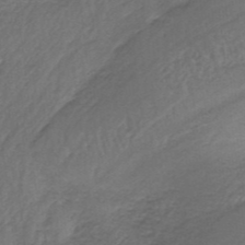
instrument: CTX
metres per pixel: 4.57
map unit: lHb
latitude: -37.4454
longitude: 58.9919
